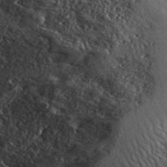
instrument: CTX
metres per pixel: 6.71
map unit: ANa
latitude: 44.5168
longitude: 46.8408
